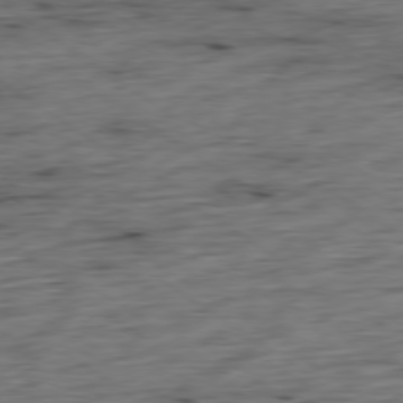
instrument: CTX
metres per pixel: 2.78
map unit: Hpe
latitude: -79.2754
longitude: 12.7463
